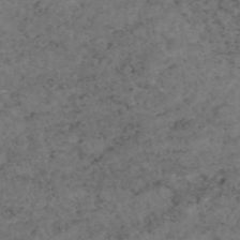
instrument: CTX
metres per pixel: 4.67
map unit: eAb
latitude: 45.1781
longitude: 115.3321
